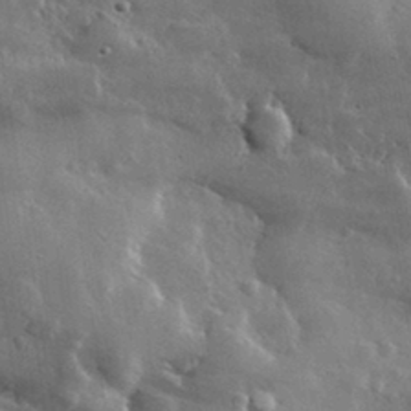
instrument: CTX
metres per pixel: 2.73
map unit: lHvf
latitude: 32.7246
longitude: -90.4601
